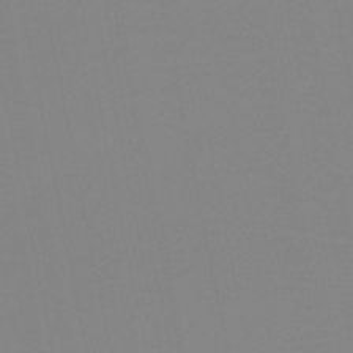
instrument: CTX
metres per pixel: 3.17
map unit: HNb
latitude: -45.8611
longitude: -43.1214
